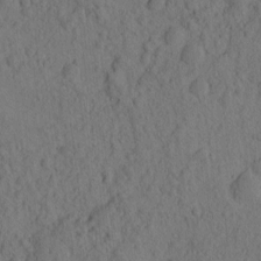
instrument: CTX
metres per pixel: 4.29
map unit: eHh
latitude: -2.1605
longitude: 17.3699
